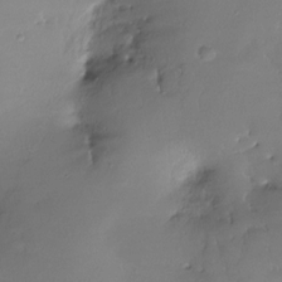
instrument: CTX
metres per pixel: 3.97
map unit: Nhe
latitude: -26.7652
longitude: -110.9325
